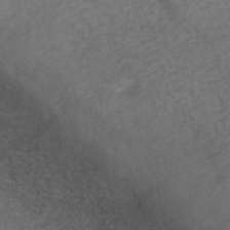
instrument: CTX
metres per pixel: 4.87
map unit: ANa
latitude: 43.3104
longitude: 27.1809
